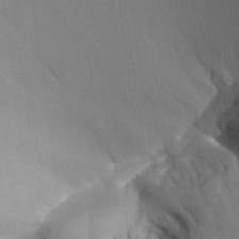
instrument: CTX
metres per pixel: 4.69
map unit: Aa
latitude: 25.4048
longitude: -129.1970
